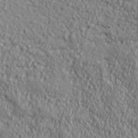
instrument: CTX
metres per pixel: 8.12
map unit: ANa
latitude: 38.4034
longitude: -92.1200
